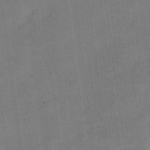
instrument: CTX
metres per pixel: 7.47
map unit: Nve
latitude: -24.9919
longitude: 106.6519
